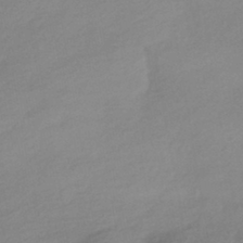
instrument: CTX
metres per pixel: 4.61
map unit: HNhu
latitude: -42.1227
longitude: 96.0283
